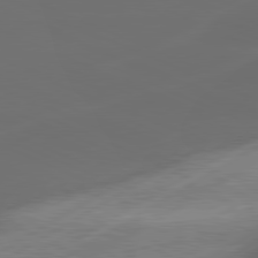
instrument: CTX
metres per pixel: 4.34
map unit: lApd
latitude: 80.3089
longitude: -118.6301
